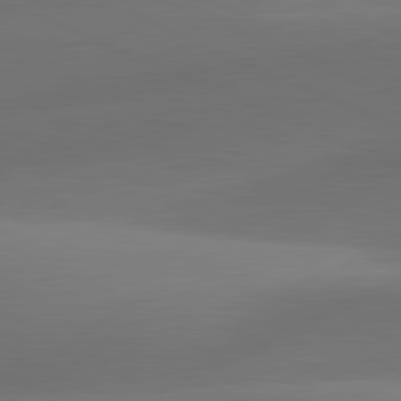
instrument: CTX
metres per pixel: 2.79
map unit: lApd
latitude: 81.3293
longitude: 130.2172
